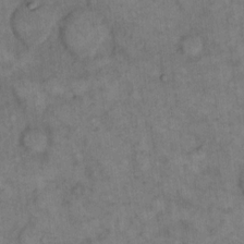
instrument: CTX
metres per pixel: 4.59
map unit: eHh
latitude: 14.4979
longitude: -65.7261
